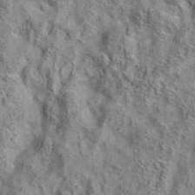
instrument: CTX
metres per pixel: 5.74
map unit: eAb
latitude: 36.1200
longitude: 107.6911
